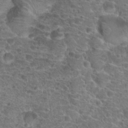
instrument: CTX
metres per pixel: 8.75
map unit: Hto
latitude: 19.8583
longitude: -40.7813
